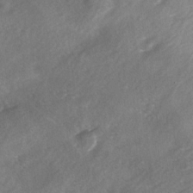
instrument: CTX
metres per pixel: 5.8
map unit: Ave
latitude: 0.2522
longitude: -112.3278
